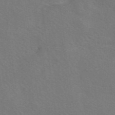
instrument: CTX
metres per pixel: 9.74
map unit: eAb
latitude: 50.4412
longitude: 113.1620
